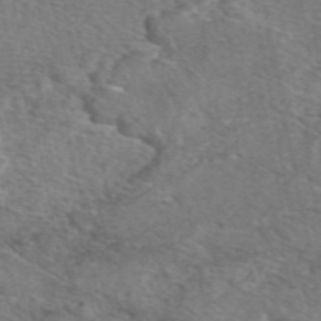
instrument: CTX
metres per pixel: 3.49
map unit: eAb
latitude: 50.1200
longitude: 111.3131
